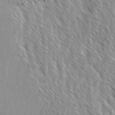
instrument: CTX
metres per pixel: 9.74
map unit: Ave
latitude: -1.6155
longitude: -112.7246
